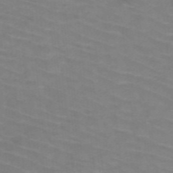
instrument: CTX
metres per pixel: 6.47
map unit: HNb
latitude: -47.7099
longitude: -45.7260
